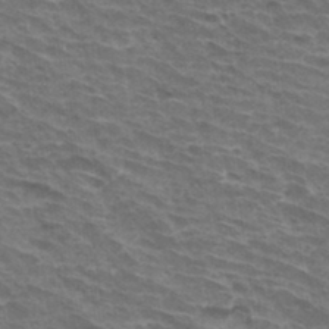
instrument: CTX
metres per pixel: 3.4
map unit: Hto
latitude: 33.8772
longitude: -42.7813
